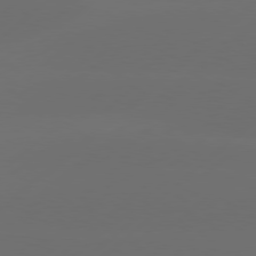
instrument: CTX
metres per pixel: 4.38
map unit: Hpe
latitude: 78.2901
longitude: -132.0633
